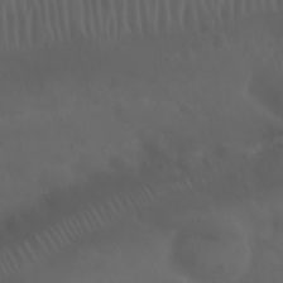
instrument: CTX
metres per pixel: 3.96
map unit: Nhu
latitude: 23.1781
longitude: -65.2726
